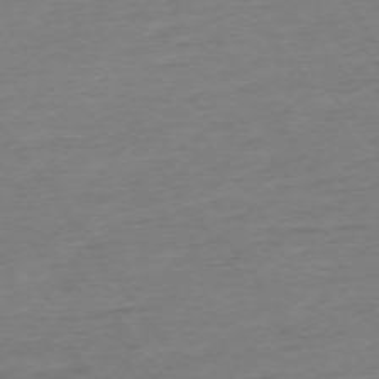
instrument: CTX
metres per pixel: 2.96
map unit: Ap
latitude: -74.3873
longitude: -84.7813
